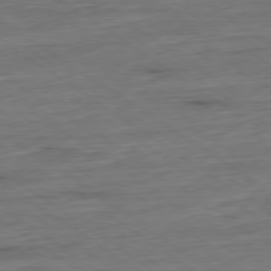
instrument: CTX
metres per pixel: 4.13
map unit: Hpe
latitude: -79.3887
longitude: 12.7463
